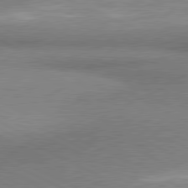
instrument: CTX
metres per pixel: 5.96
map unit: lApd
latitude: 80.8002
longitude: 164.3307
